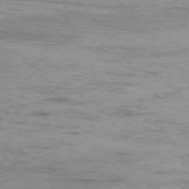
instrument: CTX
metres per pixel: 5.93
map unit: Ap
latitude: -76.8030
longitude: -68.5357
